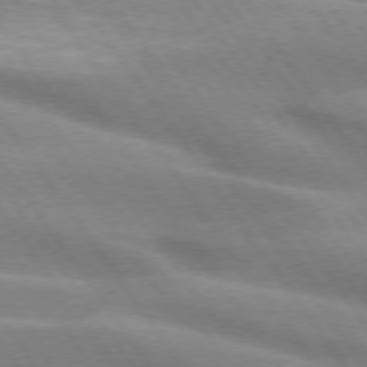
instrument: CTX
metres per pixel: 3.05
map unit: lApd
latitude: 74.8758
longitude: -63.8395
